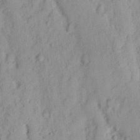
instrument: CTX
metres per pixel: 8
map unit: Nhu
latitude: 15.4994
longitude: -73.5749
